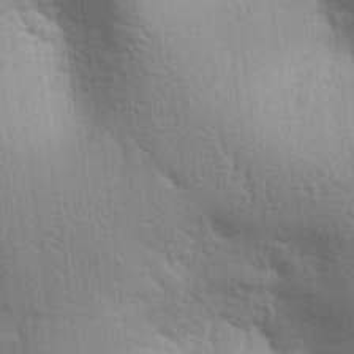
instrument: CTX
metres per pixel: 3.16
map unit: eHh
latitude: 24.3467
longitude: -79.1781
